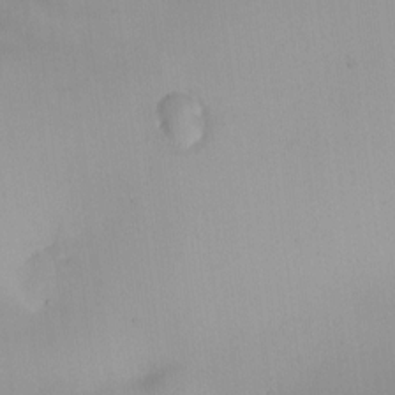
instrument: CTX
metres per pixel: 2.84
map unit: HNhu
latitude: 5.5560
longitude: 8.9164
